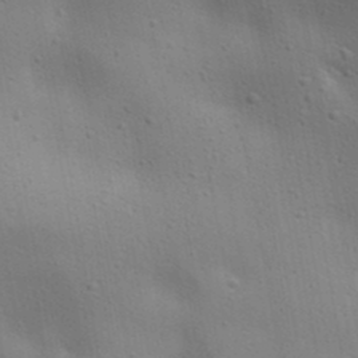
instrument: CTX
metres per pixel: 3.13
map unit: lAa
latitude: 18.3278
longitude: -138.8191
